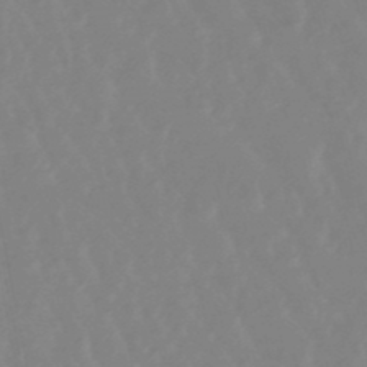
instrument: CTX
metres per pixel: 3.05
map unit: lHb
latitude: -48.5196
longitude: 78.6896
